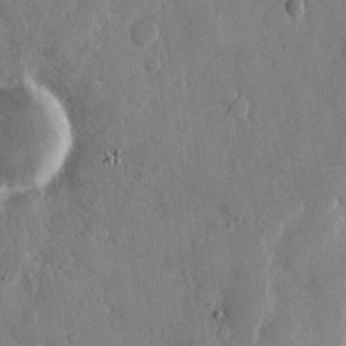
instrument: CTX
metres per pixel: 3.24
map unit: eHh
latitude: 9.8206
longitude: -67.4426
